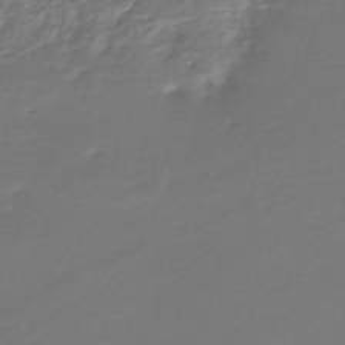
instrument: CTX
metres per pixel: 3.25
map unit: HNhu
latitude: -44.6707
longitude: 98.7652
